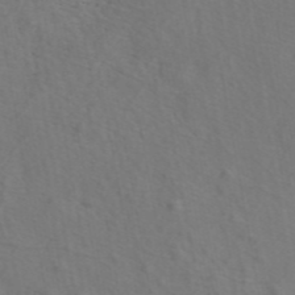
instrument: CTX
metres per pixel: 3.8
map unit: ANa
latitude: 44.6868
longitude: 30.4629
